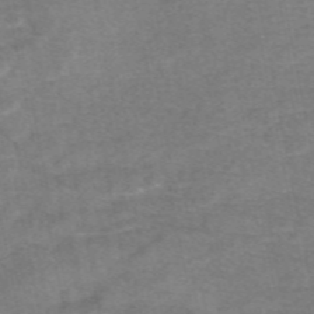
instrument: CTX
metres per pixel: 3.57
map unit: eAb
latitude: 48.7435
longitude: 103.6344
